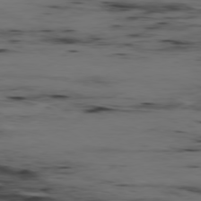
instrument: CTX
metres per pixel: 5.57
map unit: Hpe
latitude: -79.0297
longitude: 13.0298
